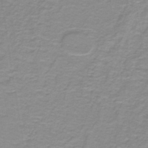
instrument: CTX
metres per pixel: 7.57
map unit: lHb
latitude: -41.3132
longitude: 56.1039
